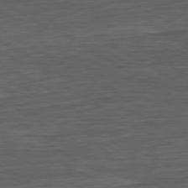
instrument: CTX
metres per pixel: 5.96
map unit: Ap
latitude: -76.6896
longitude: -76.5168
